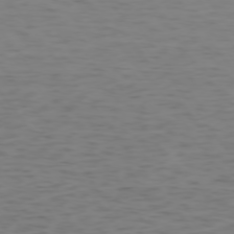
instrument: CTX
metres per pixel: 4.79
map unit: Ap
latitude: -75.2376
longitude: -79.7450
